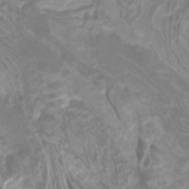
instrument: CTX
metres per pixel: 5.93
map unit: Htu
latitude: -11.0675
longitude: -74.7057
